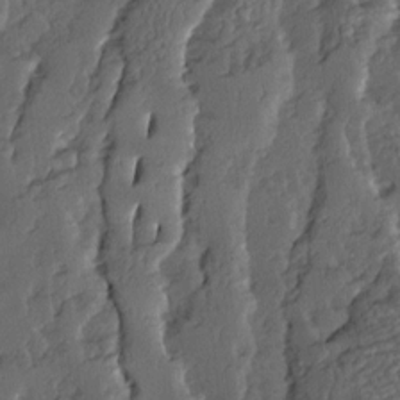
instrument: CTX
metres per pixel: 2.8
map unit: Ave
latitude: 14.1389
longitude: -135.9150
